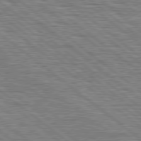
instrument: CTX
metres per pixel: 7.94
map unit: Hpe
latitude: 78.5357
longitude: -120.6680
